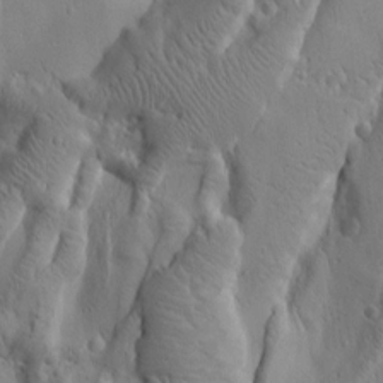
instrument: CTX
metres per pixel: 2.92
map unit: Htu
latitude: 2.3656
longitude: 178.3117
